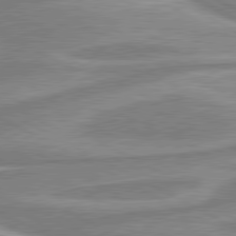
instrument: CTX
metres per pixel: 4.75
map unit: lApd
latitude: 80.5357
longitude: -174.3089
